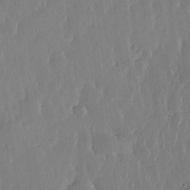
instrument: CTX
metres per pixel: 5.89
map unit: lHvf
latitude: 17.1592
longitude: -115.3481
